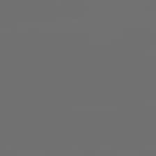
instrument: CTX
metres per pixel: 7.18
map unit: lApd
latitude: 83.7260
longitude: -131.2537
